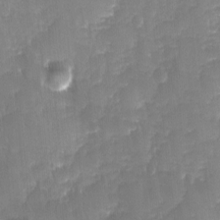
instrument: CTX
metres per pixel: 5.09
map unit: Ave
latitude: -11.3699
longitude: -120.1578
